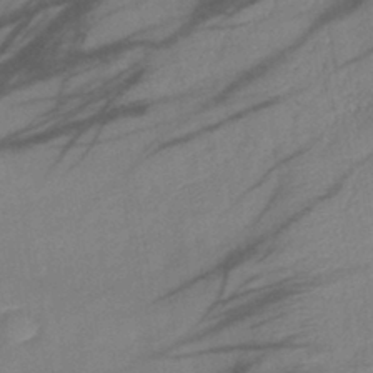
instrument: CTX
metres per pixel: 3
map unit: eHb
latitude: -40.2361
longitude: 77.8233
